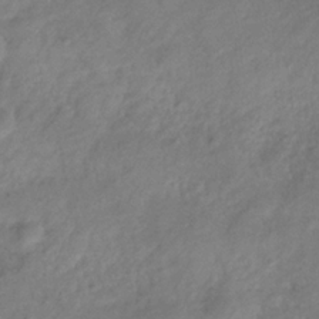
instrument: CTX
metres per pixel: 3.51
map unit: Hve
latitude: -32.7086
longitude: 89.8989
